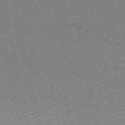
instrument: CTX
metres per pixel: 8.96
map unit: lHb
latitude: -46.1605
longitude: 70.3306
